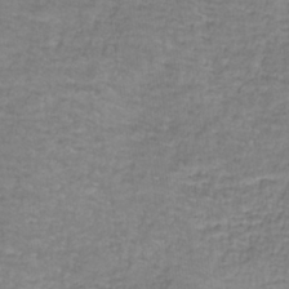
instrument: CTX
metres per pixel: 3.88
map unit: eAb
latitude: -37.2753
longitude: 52.6329
